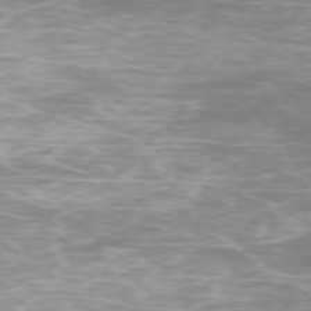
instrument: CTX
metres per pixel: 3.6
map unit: Ap
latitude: -75.6533
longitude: -76.7057
